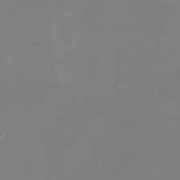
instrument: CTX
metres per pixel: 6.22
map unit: eHh
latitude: -8.7274
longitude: -67.5182
